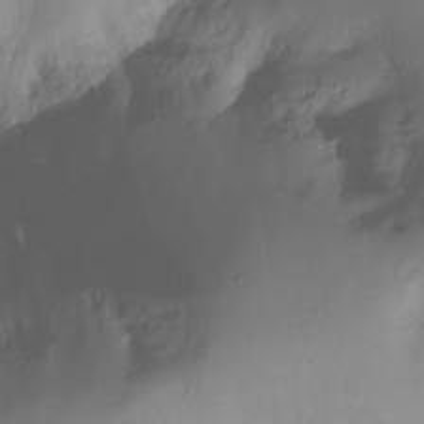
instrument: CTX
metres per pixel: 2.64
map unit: Ht
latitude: -17.0676
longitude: -47.1215
